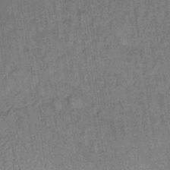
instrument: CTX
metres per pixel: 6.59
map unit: lHb
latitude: -35.4076
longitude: 63.9367
